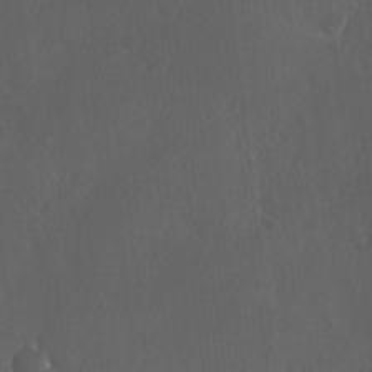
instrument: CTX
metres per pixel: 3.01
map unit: Ave
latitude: -0.1039
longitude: -113.4615
